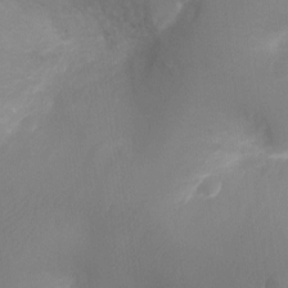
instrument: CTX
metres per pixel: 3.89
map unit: Ht
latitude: -9.0864
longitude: -24.1011
